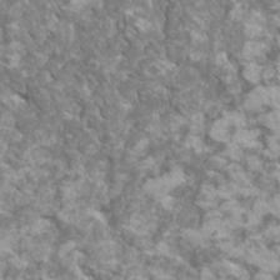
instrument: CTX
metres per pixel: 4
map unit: HNhu
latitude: 1.6882
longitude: 6.8597
